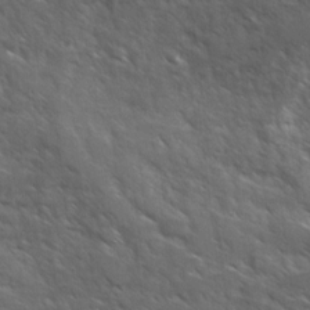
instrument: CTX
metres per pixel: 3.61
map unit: Ave
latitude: 17.7639
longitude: -130.5546
